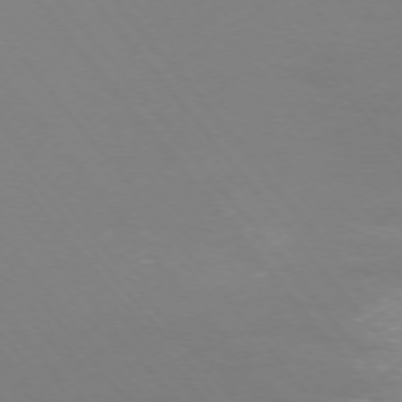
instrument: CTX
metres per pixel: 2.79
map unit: Ap
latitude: -74.5574
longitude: -73.7261
